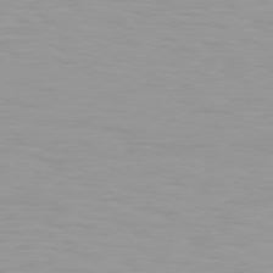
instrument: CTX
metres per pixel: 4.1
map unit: Hpe
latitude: 77.4237
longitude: -140.5734
